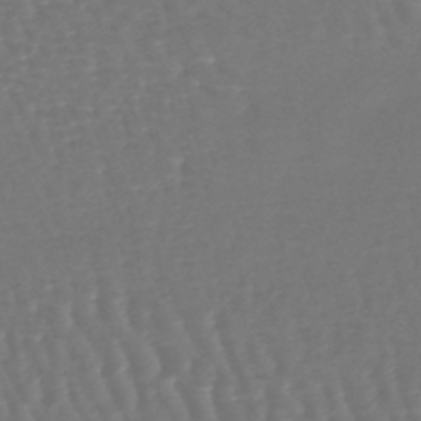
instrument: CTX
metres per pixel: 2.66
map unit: lHb
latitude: -45.9556
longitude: 76.6896
